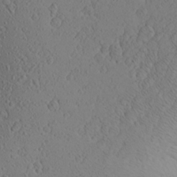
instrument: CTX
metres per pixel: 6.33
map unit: Aa
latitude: 23.4237
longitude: -144.3089
